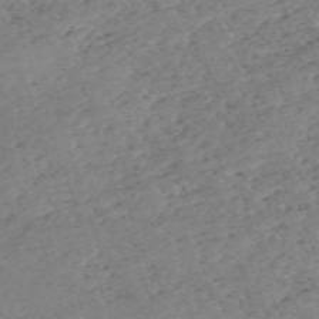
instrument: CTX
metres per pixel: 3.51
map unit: eHh
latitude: -62.7841
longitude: 53.6910
